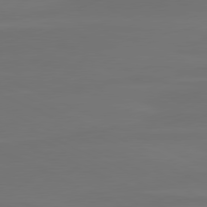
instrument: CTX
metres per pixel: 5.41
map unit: lApd
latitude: 80.2522
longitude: -83.1403
